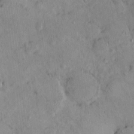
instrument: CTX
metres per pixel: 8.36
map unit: eHh
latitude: -0.0094
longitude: 16.2740
